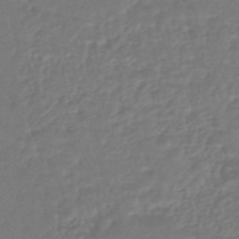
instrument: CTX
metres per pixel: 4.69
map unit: HNhu
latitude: -45.9556
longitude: 98.7085
